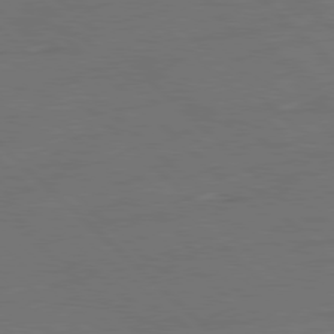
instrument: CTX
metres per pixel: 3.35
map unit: Ap
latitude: -80.0661
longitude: -55.2915
